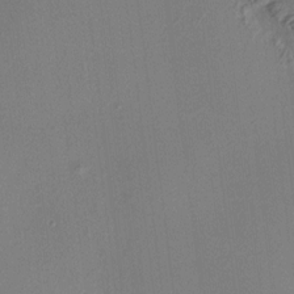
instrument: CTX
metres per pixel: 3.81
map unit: HNhu
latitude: 8.4790
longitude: 14.2929
